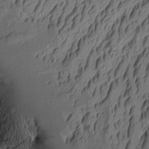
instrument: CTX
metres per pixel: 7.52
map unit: Aa
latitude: 8.6302
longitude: -129.0080
